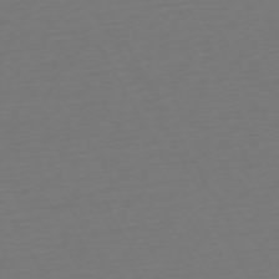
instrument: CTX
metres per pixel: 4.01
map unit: Ap
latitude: -74.2740
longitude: -69.2537
